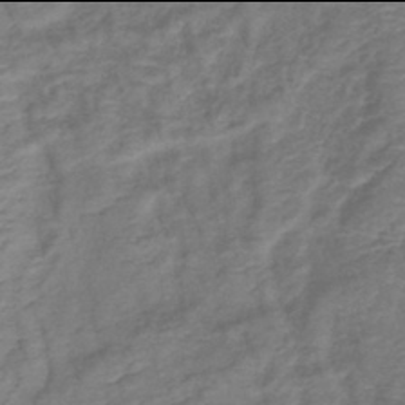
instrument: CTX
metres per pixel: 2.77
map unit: lHb
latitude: -42.0094
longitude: 78.6140
